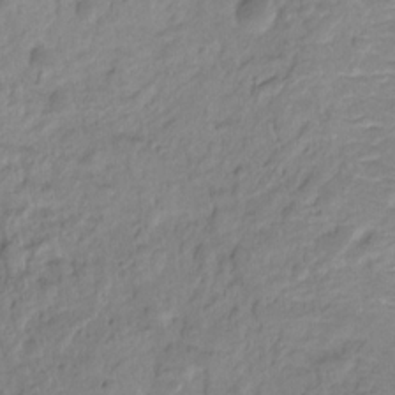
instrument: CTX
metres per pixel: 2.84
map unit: Ht
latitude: -9.5399
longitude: -39.1781
